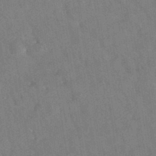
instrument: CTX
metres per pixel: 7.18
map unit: eAb
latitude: 34.8380
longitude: 108.0850
